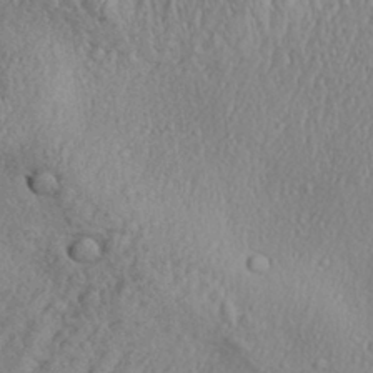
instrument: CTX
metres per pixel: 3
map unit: Aa
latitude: 30.3468
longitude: -136.5168
